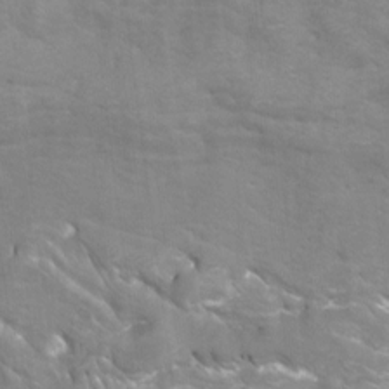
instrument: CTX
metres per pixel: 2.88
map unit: Nhu
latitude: -8.8597
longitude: -72.2522
